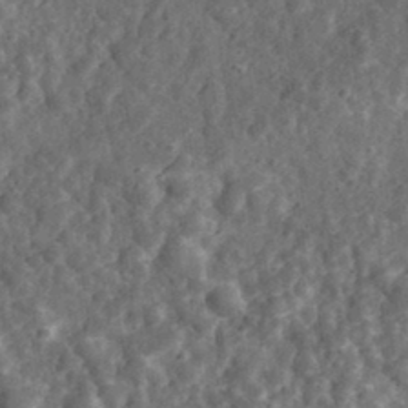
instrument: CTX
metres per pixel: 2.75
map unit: eHh
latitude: 34.8569
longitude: -79.1970
